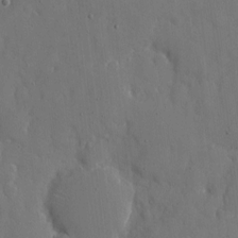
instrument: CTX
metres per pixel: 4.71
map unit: eHh
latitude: 6.9514
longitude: -68.3090
